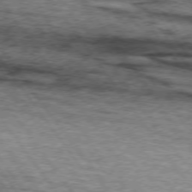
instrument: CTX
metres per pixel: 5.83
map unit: lApd
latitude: 73.7261
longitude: -76.1011
